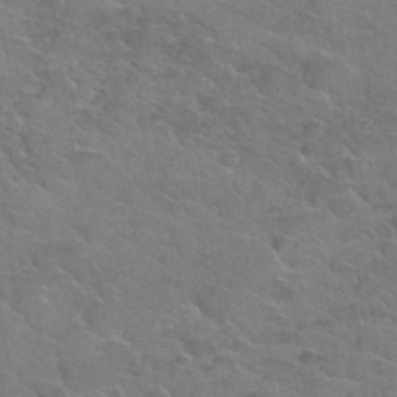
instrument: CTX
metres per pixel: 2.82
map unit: Hto
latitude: 34.7624
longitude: -51.4426
